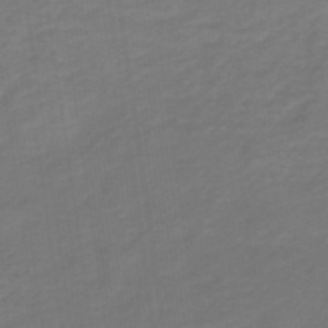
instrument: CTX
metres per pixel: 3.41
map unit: HNb
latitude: -42.5006
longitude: 51.3132
